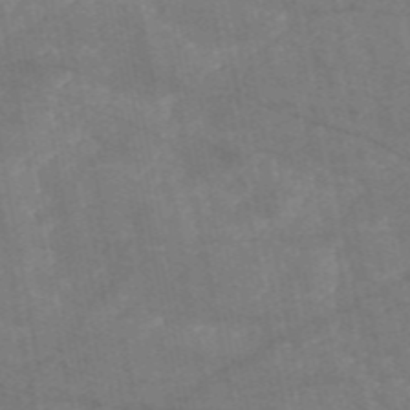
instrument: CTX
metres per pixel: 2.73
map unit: HNb
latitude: -55.7856
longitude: -39.9150
